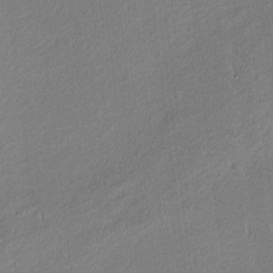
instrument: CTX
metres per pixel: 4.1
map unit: Nhu
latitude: 1.3670
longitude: -78.4790
